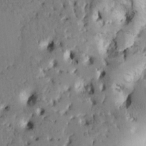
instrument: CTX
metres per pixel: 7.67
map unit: Htu
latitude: -0.2362
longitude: 171.4077
